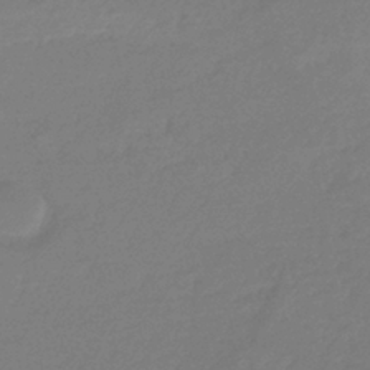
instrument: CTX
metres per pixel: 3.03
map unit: eHb
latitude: -36.5384
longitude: 78.6896
